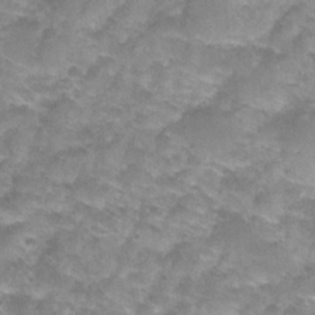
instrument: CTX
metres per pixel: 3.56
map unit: Nhu
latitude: 27.4049
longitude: -55.1403
